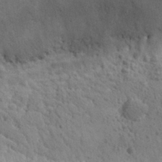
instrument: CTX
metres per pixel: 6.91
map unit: eHh
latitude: 30.3845
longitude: -68.7246
